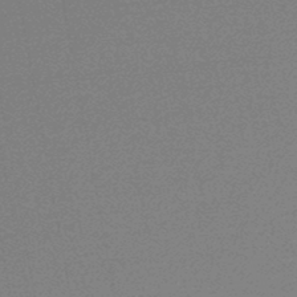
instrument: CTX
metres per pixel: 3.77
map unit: lHb
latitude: -46.1794
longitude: 57.8800
